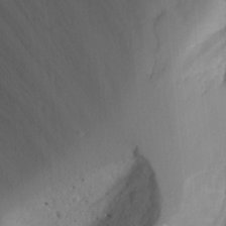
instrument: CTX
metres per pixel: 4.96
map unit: Aa
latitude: 24.7057
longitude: -131.8206
